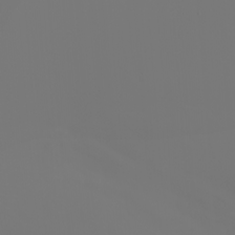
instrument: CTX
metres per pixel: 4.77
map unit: Nhu
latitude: -6.8975
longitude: -84.2901
